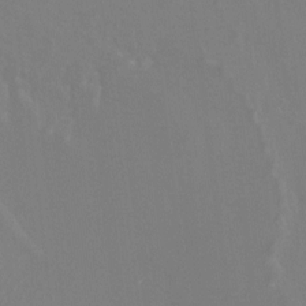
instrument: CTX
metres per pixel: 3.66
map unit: Ht
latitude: -4.3117
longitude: -26.3467
